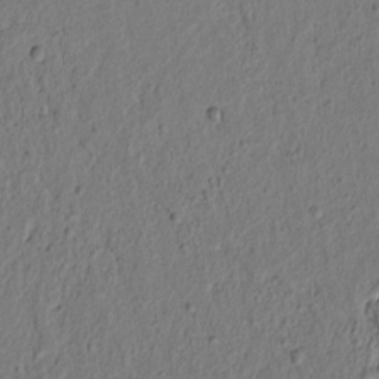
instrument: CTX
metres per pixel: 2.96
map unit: lAvf
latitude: 6.2900
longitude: 166.5196
